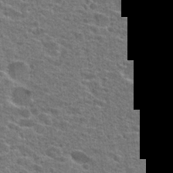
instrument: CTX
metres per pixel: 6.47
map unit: Hto
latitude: 24.4978
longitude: -47.5749
